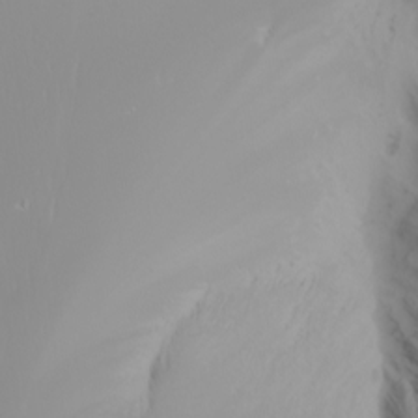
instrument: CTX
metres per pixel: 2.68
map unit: Nhu
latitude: -6.8219
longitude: -90.4790
